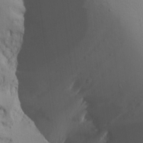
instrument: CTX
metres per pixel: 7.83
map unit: Aa
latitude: 12.8758
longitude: -143.0648
